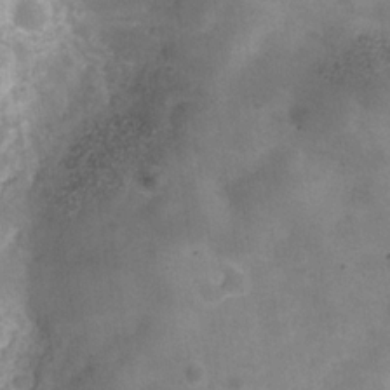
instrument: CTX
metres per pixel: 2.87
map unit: Hve
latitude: -31.6344
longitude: 93.8233
